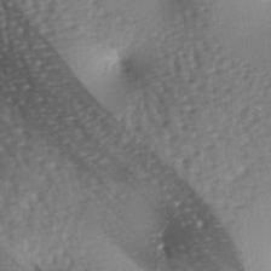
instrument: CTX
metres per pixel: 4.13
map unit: lAa
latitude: -6.8786
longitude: -126.3278
